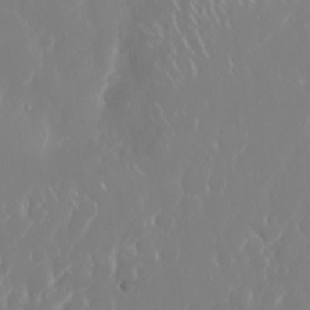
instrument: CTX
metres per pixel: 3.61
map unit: Nhu
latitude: 30.4790
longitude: -59.8583
